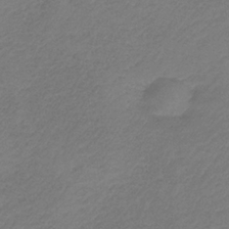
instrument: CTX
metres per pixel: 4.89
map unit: HNb
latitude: -34.0472
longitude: 61.3132
